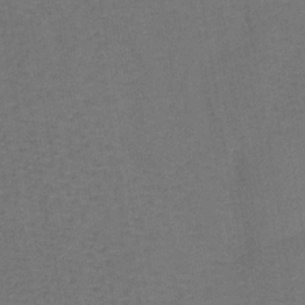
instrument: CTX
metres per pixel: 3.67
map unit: lHb
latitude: -39.8800
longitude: 59.4832
